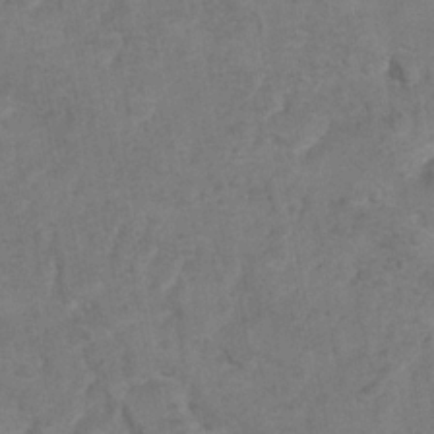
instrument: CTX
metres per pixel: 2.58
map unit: Hto
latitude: 8.5168
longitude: -35.6882
